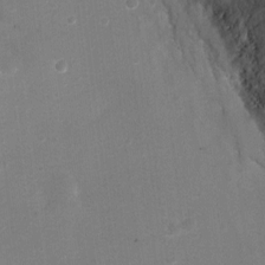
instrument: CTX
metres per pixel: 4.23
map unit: Ht
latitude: -2.5006
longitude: -28.7057
